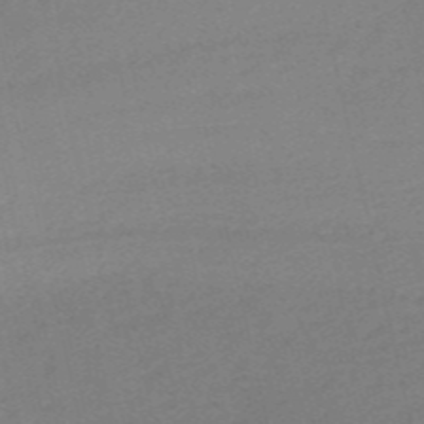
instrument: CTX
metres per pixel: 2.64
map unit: HNb
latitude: -54.7274
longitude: -43.4238
